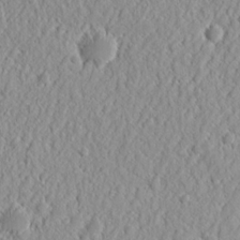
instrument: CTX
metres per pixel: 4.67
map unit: Nhu
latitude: 13.1781
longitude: -72.9703
